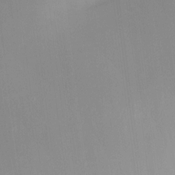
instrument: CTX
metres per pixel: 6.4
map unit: HNhu
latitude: 6.8191
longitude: 3.3887
